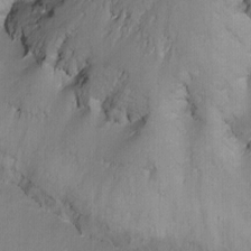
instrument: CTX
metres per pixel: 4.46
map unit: Nhu
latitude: -8.7274
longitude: -51.0836
